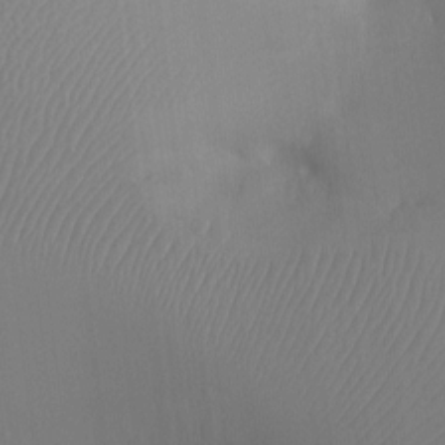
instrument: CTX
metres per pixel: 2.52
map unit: Ht
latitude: -7.7288
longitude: -34.2333
